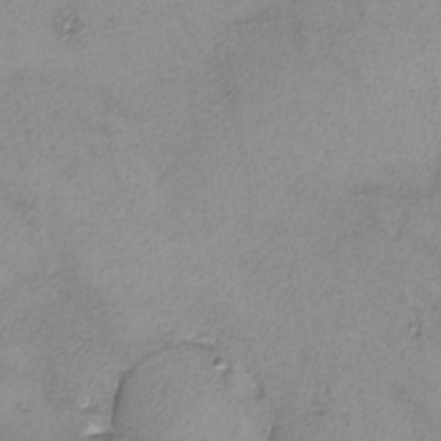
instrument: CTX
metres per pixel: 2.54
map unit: lHvf
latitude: -13.3132
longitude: -102.3089
